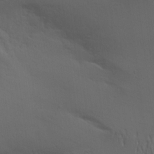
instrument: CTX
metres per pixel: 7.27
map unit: Aa
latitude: 19.7827
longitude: -145.1403
